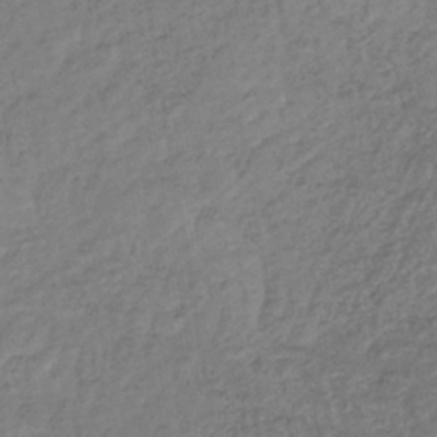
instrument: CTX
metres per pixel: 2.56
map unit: lHb
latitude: -38.0661
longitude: 68.6896
